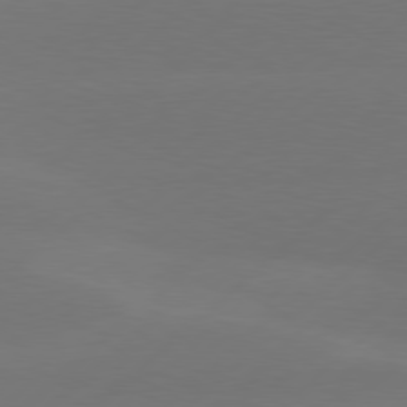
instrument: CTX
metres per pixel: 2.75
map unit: Hpe
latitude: 78.2712
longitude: -131.3671
